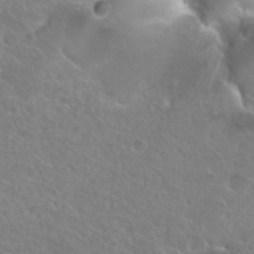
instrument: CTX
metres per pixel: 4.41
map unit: Hto
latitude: 25.2914
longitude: -38.2522
